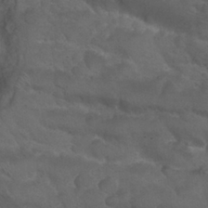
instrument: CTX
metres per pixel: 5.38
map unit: Nhu
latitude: 26.1578
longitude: -52.2334
